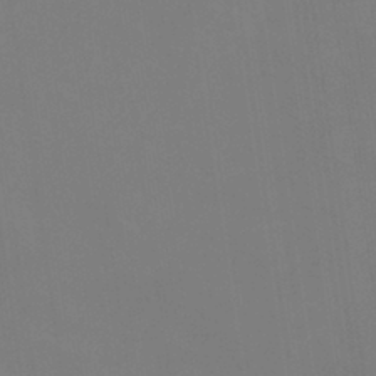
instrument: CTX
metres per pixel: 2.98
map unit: eHb
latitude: -38.2740
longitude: 75.4077
